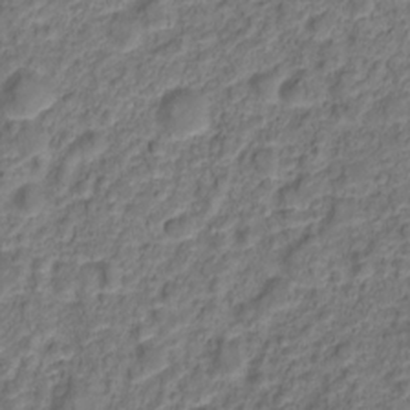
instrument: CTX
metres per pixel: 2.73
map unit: Nve
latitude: -19.8233
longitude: 105.5588
